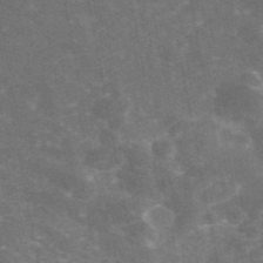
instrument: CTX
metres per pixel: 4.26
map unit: eAb
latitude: 46.1767
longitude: 119.4265
